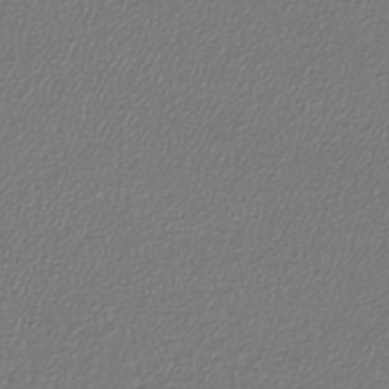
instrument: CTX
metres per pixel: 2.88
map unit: lHb
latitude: -43.8422
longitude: 69.2187
